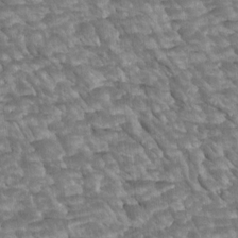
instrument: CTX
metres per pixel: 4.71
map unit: Htu
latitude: 2.5923
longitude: 143.1431
